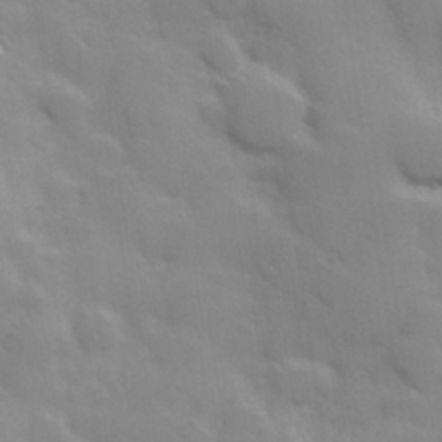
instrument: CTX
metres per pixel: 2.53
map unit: Hve
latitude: 30.9514
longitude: 150.6896
